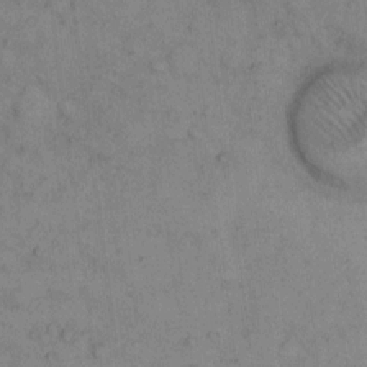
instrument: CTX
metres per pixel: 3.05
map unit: Hto
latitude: 8.5168
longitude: -59.1781
